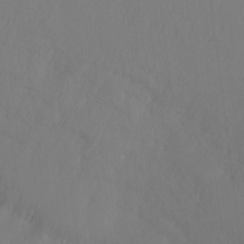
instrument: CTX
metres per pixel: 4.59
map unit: Ht
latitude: -14.9164
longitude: -43.2915
